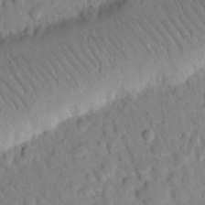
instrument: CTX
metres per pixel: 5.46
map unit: Nhu
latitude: 24.1577
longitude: -73.9906
